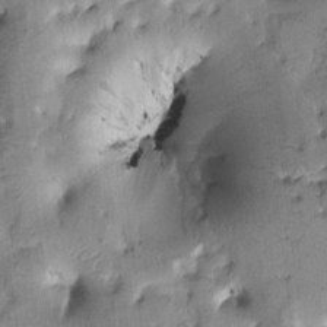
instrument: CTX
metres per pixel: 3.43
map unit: Htu
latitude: -0.1795
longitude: 171.8045
